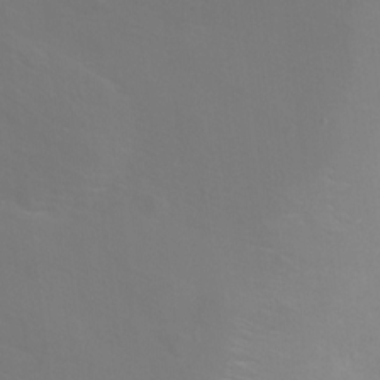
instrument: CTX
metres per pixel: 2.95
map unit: Ht
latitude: -14.8408
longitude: -43.0647
